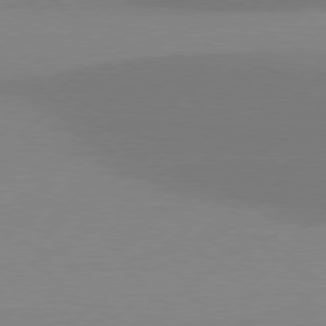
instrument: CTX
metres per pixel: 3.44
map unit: Hpe
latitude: 78.2523
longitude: -131.9717
